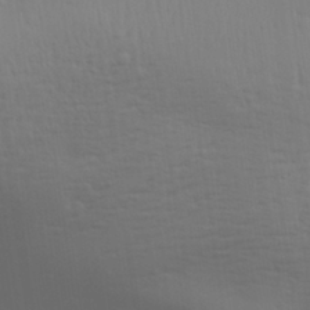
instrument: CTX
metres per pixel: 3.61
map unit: Aa
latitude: 31.0648
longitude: -133.5182
